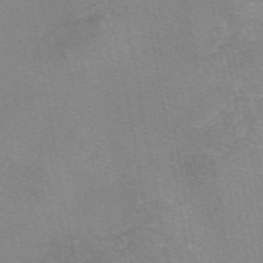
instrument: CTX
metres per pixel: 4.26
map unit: eAb
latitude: 49.4048
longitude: 105.5021
